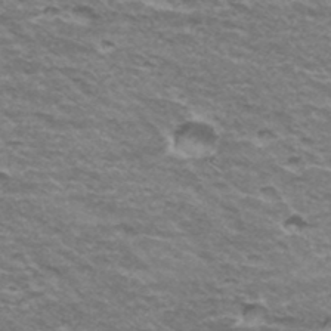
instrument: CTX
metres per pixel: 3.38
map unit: Hto
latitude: 35.2348
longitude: -42.6868
